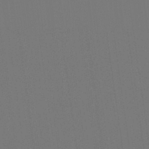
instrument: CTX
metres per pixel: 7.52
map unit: Hto
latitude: -7.8800
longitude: -49.2726
